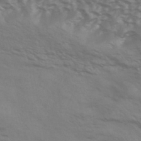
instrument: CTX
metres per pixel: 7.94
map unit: HNhu
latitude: -43.3131
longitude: 90.0472
